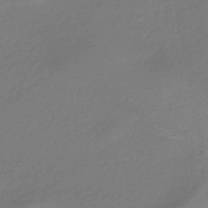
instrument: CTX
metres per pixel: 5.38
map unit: HNhu
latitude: -43.3887
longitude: 89.5966
